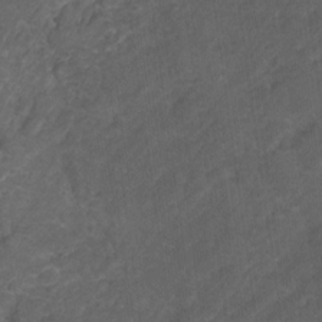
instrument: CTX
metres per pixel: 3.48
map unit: Hto
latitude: 5.1592
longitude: -36.2712
